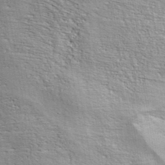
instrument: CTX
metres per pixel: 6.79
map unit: ANa
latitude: 39.7450
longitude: 24.7841
